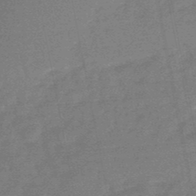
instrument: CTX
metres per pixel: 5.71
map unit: HNb
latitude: -49.1242
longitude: -39.0836
